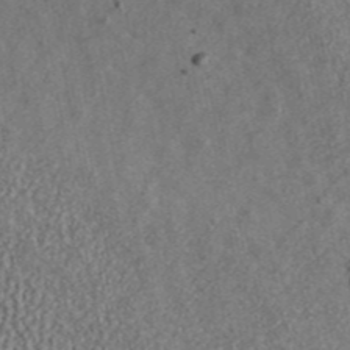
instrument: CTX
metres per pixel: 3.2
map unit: ANa
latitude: 45.2726
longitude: 46.5573
